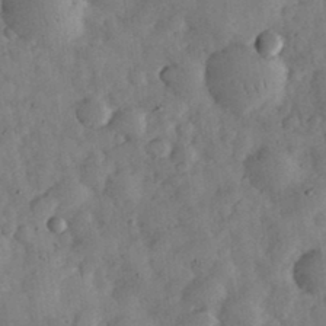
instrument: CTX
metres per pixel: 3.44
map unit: eHh
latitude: 34.3656
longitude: -69.4238
